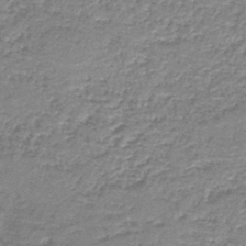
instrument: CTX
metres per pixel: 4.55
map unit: HNb
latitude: -44.0283
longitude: 50.0661
